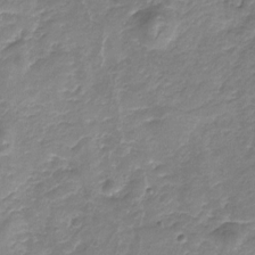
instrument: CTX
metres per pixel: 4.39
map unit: Nhu
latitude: -17.0676
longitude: -56.8946
